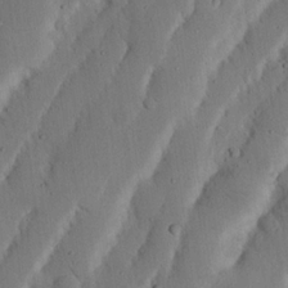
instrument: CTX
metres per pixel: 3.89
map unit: Nhu
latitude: 20.1389
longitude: -75.0647
